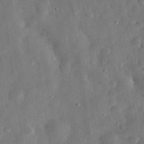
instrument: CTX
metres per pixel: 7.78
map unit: eHh
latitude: 31.2726
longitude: -74.8947
